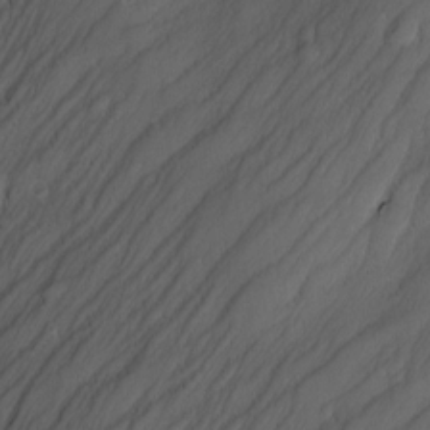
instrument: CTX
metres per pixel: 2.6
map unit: Nve
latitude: -23.3510
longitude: -138.1767
